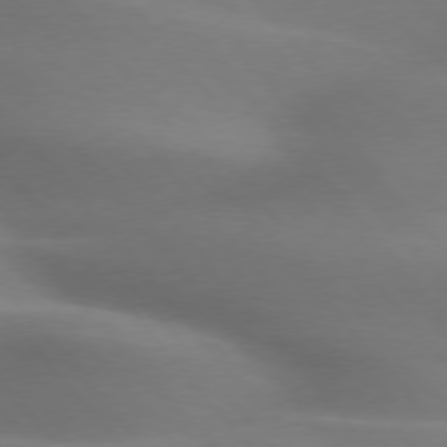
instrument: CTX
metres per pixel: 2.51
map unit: lApd
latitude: 75.9339
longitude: -60.8002
